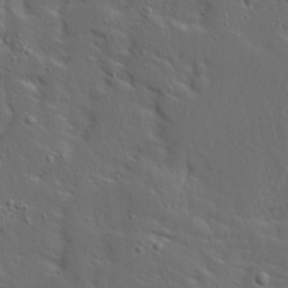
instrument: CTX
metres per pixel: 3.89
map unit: Ave
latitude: 14.1767
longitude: -137.5371
